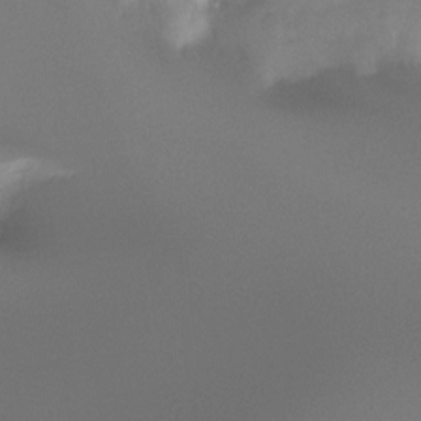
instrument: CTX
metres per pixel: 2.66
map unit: Ht
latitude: -17.0487
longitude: -46.0255
